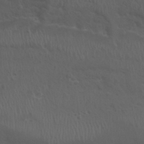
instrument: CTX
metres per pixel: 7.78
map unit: Nhu
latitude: 29.4426
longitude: -50.4223
